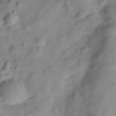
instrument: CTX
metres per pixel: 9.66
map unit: Hve
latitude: -28.9542
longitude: 93.2376
